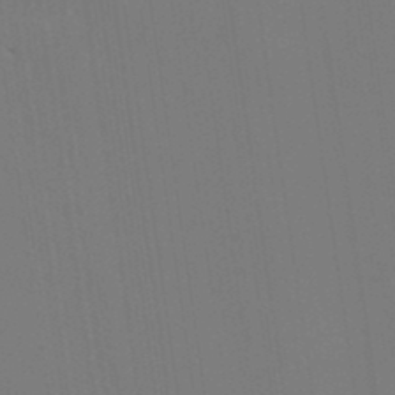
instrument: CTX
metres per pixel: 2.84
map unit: HNhu
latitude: 3.9717
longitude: -8.0255
